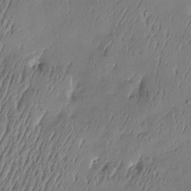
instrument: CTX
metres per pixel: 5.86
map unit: Htu
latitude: -6.0661
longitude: 176.1228
